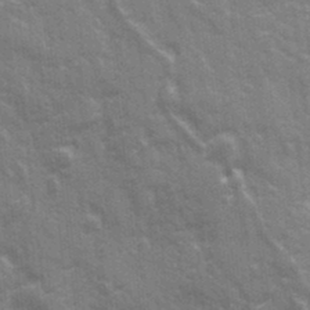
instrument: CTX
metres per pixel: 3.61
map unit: Ave
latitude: 20.5546
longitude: -133.4426
